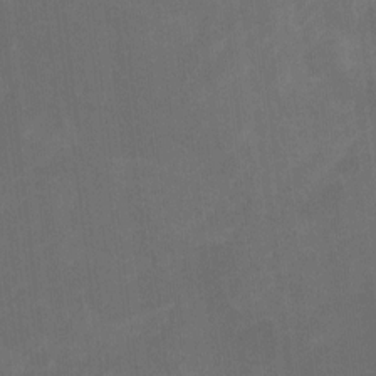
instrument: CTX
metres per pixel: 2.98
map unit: Htu
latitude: -6.5385
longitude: -68.3467
